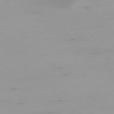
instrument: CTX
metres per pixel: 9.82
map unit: Ap
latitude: -77.4454
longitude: -81.7827
